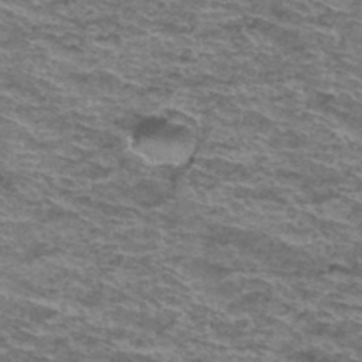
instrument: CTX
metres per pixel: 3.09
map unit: Hto
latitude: 38.0822
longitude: -43.1403
